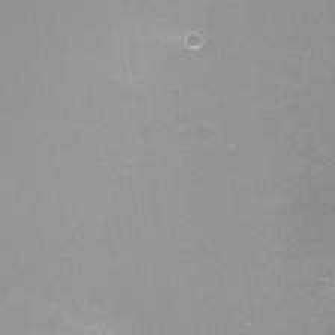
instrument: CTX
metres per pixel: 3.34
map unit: Nhe
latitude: -33.4833
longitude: -88.0444
